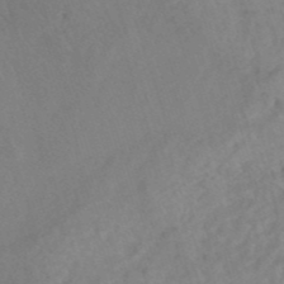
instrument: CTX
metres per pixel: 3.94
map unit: HNhu
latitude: -47.2943
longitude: 27.8611
